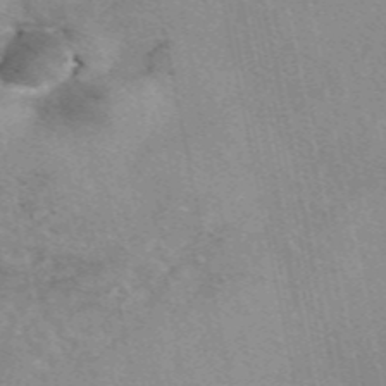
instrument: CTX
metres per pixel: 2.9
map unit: eAb
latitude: 49.7261
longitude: 104.0850
